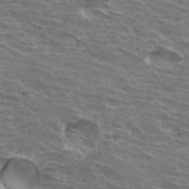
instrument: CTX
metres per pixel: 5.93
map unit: Hto
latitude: 33.8772
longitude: -43.2915
